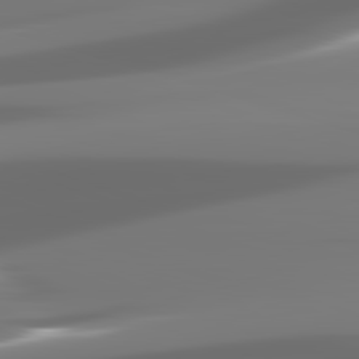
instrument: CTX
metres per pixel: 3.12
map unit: lApd
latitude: 82.4601
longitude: -145.9528
